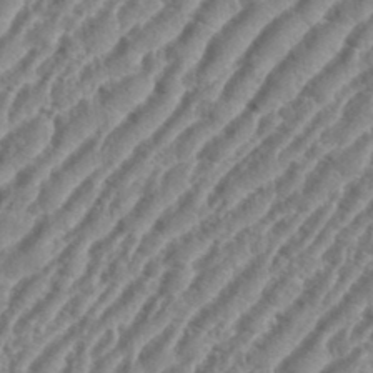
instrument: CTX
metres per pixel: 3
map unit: eHh
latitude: 36.1956
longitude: -134.9136
